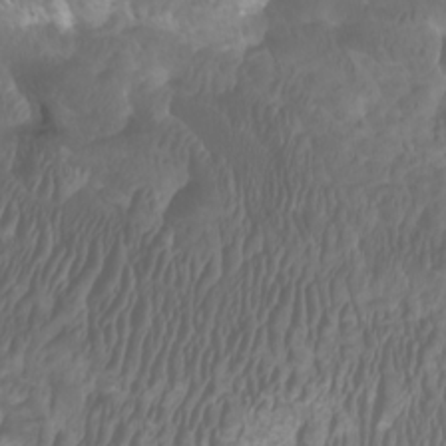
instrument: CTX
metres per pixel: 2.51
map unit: Htu
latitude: -6.1605
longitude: -76.0822
